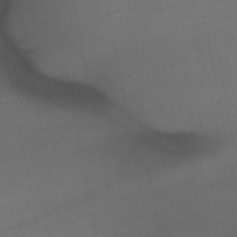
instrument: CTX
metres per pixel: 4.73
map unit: lHb
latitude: -47.7855
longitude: 75.6722
